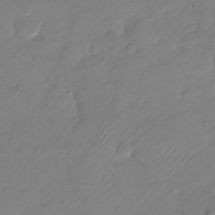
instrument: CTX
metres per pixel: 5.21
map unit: Nhu
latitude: -28.6330
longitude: -59.1781
